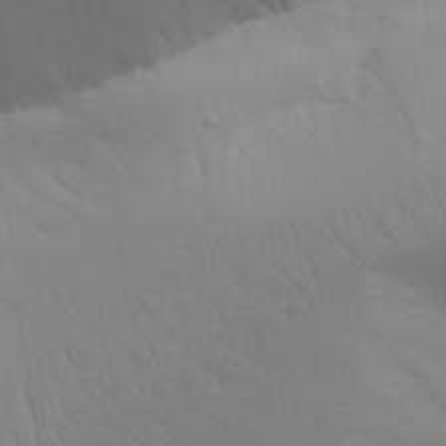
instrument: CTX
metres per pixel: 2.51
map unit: Aa
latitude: 28.4790
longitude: -144.3845
